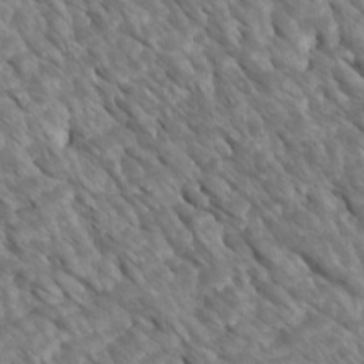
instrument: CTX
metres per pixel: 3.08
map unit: Htu
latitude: 2.5545
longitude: 143.2753
